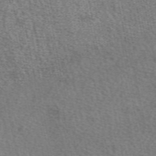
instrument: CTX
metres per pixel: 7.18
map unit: eAb
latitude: 50.1955
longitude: 112.5763
